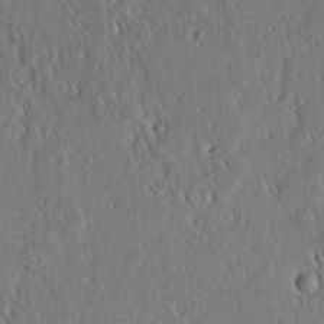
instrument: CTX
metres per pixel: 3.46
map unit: lAvf
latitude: -9.8044
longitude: -120.1200
